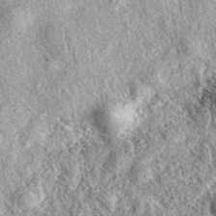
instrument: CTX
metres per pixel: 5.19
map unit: eAb
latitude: 38.8569
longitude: 108.2550
